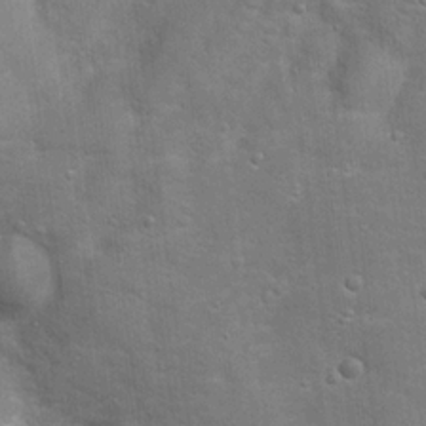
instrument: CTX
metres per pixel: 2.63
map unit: Hto
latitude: 17.6316
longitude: -43.0270
